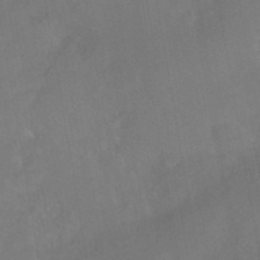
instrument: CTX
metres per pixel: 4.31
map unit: HNhu
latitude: -44.3684
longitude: 91.8990
